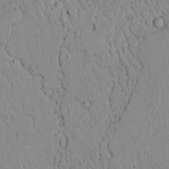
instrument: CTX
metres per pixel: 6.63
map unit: lAvf
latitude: 8.9136
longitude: 168.8786
